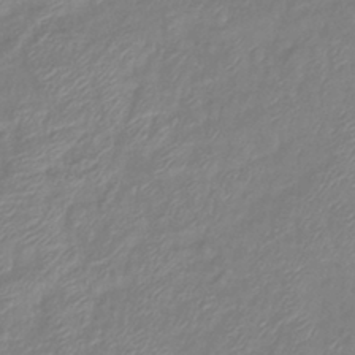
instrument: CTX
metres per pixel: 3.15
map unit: eHb
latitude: -41.6722
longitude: 81.6533
